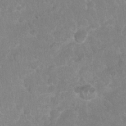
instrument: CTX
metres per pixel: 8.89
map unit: Nhu
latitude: 27.5371
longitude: -63.9150
